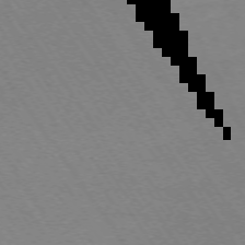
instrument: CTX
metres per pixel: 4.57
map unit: Ap
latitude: -73.5210
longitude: -70.4223
